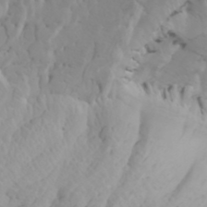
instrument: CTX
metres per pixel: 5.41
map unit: Htu
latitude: -6.5951
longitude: -70.7057
